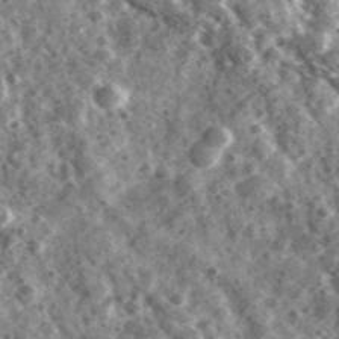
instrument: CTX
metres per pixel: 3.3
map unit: Ave
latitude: 38.1767
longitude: -107.5560
